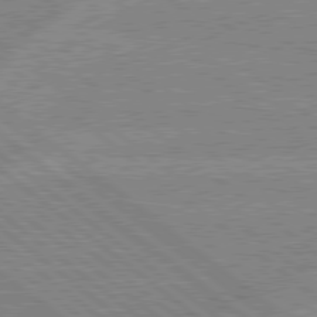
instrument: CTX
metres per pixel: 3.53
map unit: lApd
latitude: 79.0081
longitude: -160.0822
